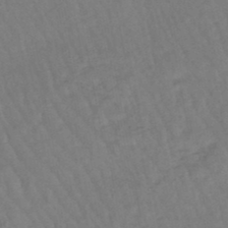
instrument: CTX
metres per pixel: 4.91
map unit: eHb
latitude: -46.3117
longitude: 80.6519
